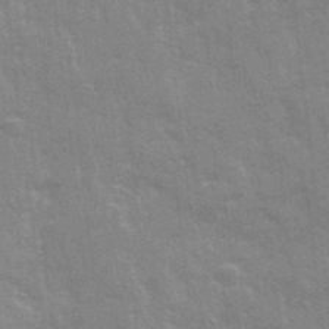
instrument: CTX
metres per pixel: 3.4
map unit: Ave
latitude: 22.0444
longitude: -133.7639
